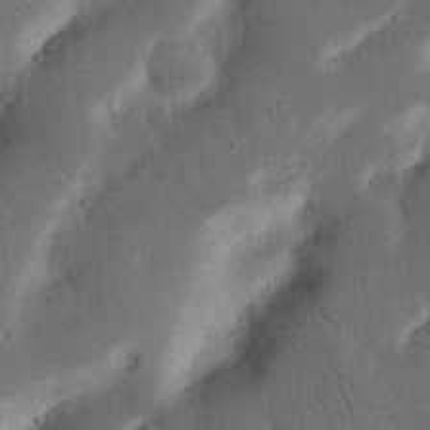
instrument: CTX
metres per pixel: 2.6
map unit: Nhu
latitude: 18.8569
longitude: -74.6113
